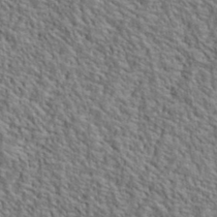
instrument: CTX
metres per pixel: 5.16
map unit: lHvf
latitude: 40.8191
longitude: -88.9325
